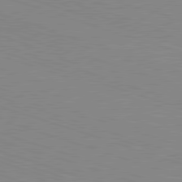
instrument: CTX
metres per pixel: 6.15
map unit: Hpe
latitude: -82.7841
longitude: 6.1605
